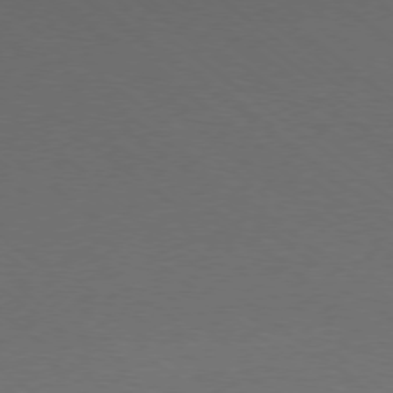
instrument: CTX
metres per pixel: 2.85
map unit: Ap
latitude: -77.9178
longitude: -95.9717
